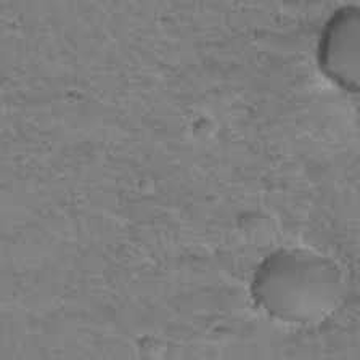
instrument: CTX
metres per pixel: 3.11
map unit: Hto
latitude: 34.9513
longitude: -46.9325
